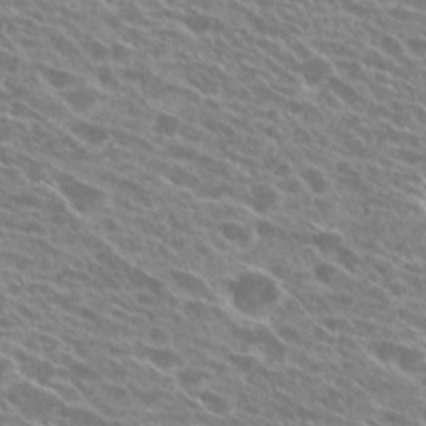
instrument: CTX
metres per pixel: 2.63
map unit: Hto
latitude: 25.4615
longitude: -41.9717
